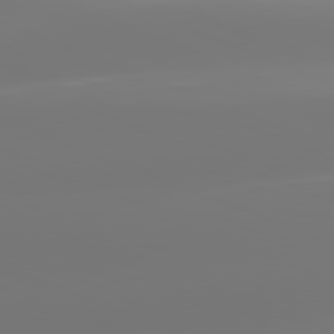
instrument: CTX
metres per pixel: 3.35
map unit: lApd
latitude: 81.8394
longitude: -150.7057
